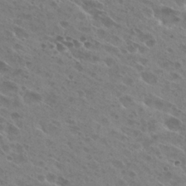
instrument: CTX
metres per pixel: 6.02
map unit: Hto
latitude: 26.4601
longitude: -40.4978
